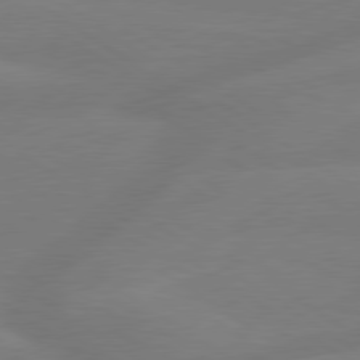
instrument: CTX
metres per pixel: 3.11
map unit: lApd
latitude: 79.4994
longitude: -143.0270
